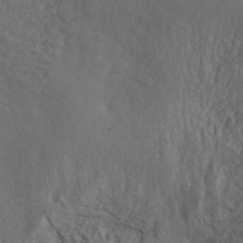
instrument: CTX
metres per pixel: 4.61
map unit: ANa
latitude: 39.4048
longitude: 19.2943
